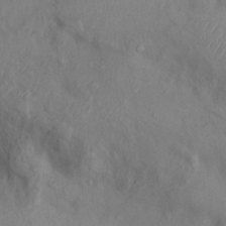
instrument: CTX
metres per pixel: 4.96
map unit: Nhu
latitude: 10.2334
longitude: -26.1011
